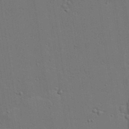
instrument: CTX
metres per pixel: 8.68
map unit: lAvf
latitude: 23.8961
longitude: -110.6113
